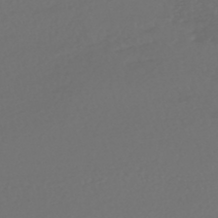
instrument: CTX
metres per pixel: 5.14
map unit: HNhu
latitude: -47.8989
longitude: 97.6155
